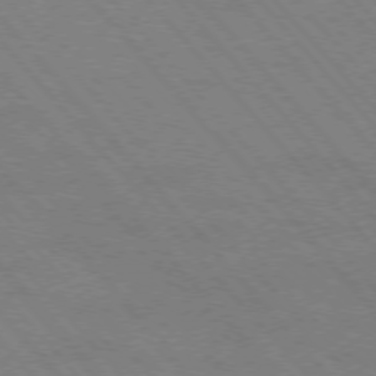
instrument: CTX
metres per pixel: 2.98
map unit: Hpe
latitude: -76.6707
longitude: -13.3482
